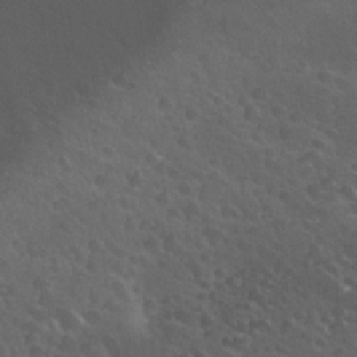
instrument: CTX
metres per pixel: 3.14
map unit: Nhu
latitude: 26.9325
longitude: -56.5923
